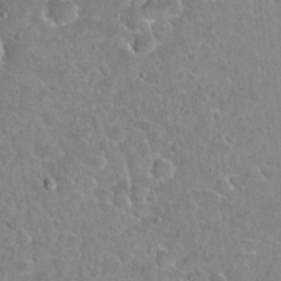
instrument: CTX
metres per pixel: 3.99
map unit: Hto
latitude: 21.1592
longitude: -47.6127
